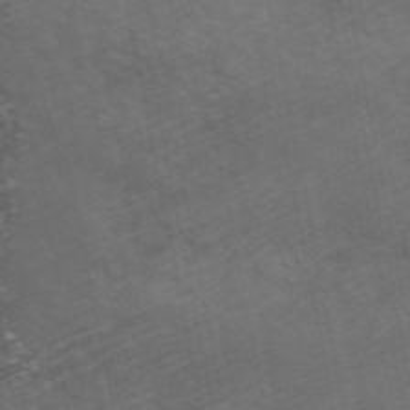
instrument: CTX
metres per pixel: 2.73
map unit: ANa
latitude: 48.8002
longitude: -74.1011
